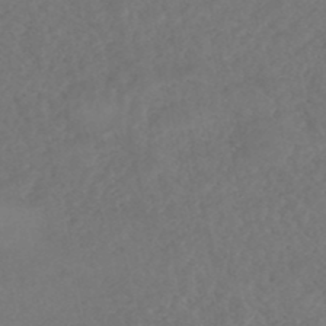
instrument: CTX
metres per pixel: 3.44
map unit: HNhu
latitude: -48.0661
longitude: 97.3699
